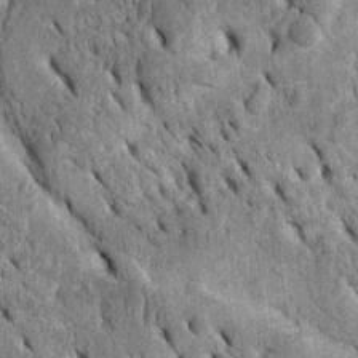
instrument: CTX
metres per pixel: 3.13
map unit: Htu
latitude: -2.6140
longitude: 151.8422
